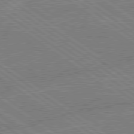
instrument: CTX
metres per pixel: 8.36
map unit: lApd
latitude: 79.0270
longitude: -145.3293
